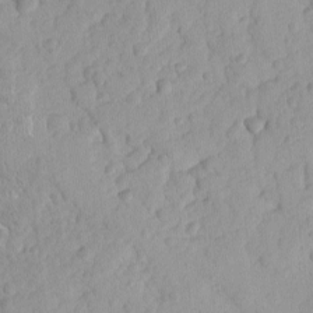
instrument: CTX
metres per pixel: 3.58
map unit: lAvf
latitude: -9.1242
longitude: -119.9717
